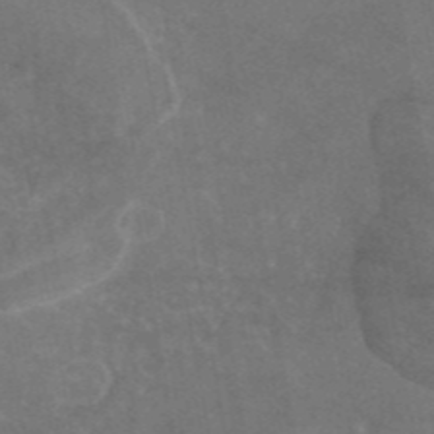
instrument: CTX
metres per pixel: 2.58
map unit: eAb
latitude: 45.8583
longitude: 115.5210
